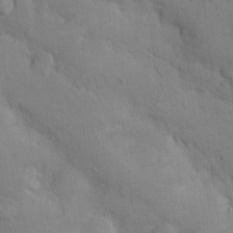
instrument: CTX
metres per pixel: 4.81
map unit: Nhu
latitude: 15.0648
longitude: -29.4237
